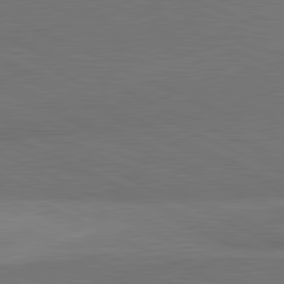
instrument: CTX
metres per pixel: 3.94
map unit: lApd
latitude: 81.7072
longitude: 157.2376
